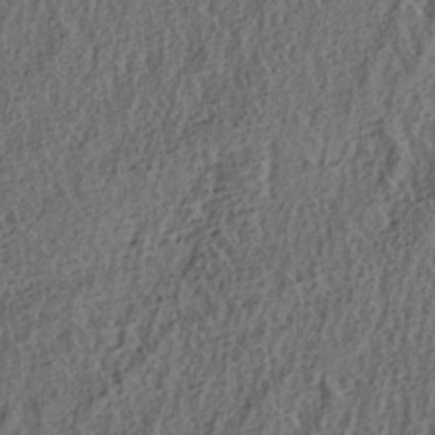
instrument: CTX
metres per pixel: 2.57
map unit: lAa
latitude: 4.4979
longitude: -113.4615
